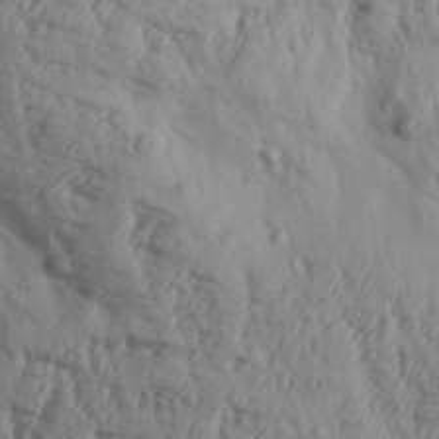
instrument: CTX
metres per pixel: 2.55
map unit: Aa
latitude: 31.0837
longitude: -135.9150
